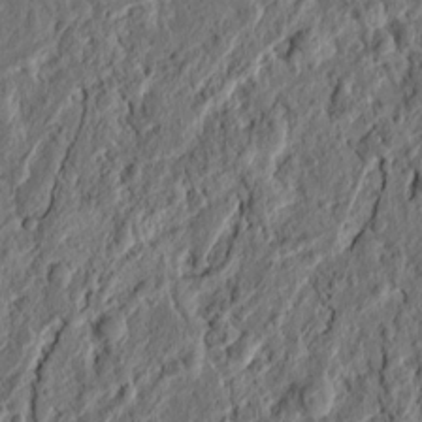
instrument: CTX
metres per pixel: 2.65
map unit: Ht
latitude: 11.7639
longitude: -75.5182
